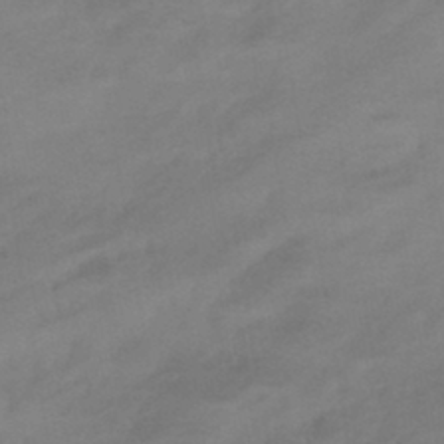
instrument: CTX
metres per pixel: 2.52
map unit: eHb
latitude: -42.7085
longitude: 84.8974
